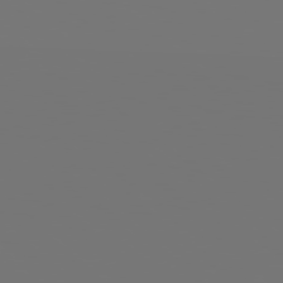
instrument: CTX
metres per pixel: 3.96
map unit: Hpe
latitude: 78.1389
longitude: -177.6694
